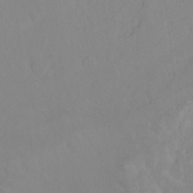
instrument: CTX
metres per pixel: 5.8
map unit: Hto
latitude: -8.4062
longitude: -41.7449
